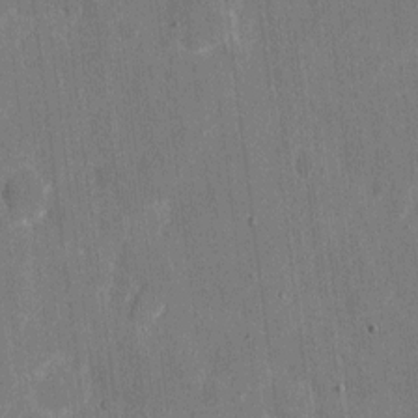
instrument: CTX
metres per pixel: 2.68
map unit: eHh
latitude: 6.9325
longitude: -67.9528
